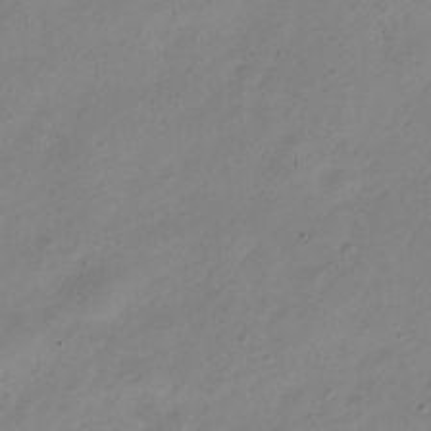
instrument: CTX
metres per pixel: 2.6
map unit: Nve
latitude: -22.0850
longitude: 105.8044
